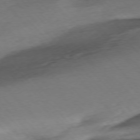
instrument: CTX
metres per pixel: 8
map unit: Ap
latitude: -76.5196
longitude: -80.4790
